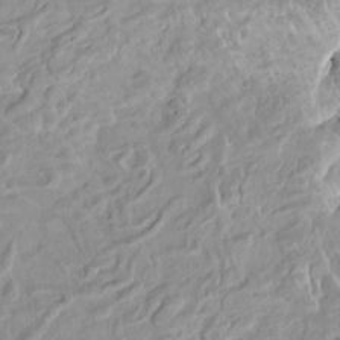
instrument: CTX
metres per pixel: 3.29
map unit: HNhu
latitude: 3.6316
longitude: 6.3117
